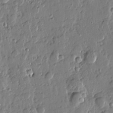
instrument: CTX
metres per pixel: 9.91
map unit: Htu
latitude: -0.5196
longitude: -178.4223
